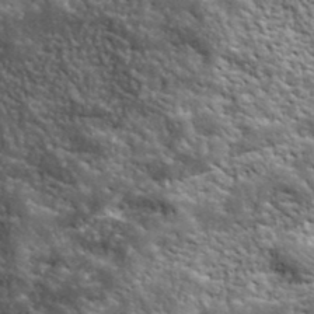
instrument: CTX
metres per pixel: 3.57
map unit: lHvf
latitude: 40.3656
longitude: -89.1781
